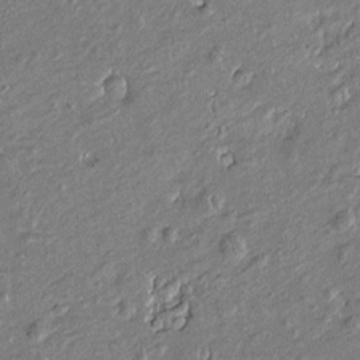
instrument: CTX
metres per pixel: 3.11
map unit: Htu
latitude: -7.0864
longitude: 176.8219
